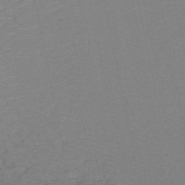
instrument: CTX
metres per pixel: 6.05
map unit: HNb
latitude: -50.6707
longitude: -52.4034
